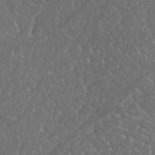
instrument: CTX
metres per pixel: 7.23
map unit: Nhu
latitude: 24.0255
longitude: -63.5749
